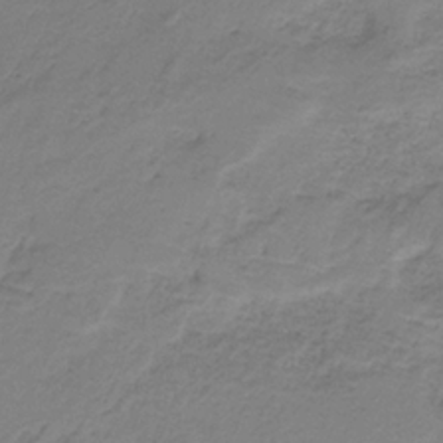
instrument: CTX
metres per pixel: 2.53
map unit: HNb
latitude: -34.0283
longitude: 56.1039
